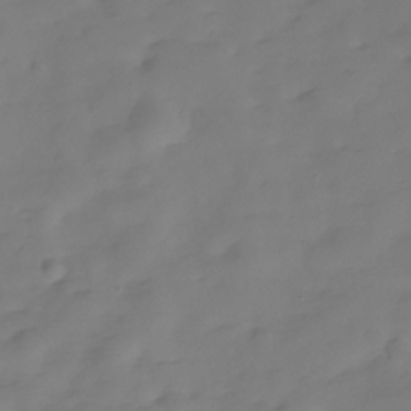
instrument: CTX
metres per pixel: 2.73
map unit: Hve
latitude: -29.9556
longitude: 91.3132
